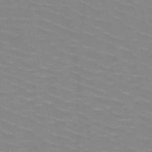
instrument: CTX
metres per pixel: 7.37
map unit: HNb
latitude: -48.3496
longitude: -47.2159
